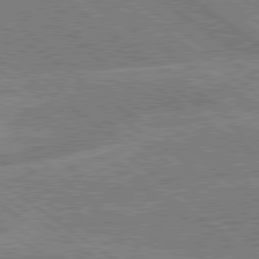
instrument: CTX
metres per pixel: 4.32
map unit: lApd
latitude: 79.3104
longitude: -161.1592
